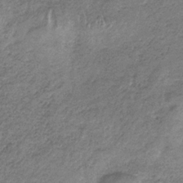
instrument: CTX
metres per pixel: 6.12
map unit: HNb
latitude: -33.1243
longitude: 59.0864
